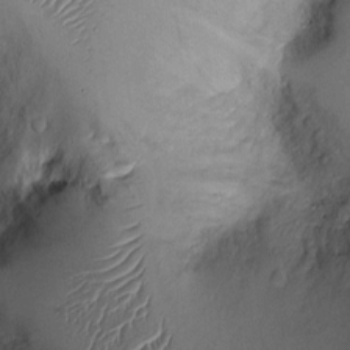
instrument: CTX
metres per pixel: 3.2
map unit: Ht
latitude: -3.0297
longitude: -13.3104
